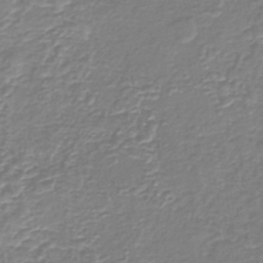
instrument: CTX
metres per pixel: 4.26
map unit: HNb
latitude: -40.5385
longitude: 49.7667
